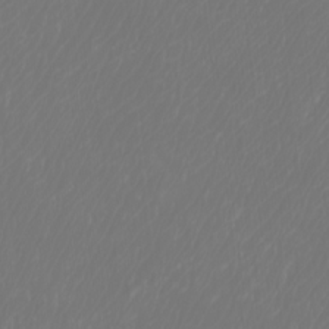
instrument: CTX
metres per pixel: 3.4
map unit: Htu
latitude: -6.4062
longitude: -74.4223
